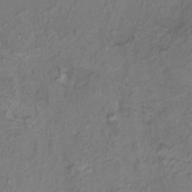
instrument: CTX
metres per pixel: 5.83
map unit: HNhu
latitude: 5.4993
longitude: 13.6533
